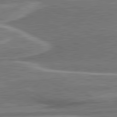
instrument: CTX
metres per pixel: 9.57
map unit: lApd
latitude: 81.2726
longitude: 141.1809
